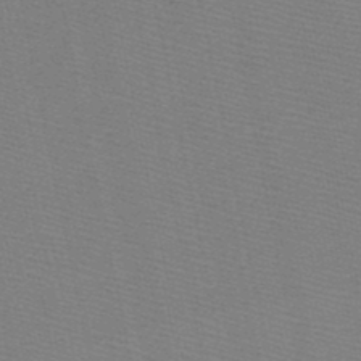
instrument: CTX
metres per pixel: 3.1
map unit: HNb
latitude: -48.7841
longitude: -40.8757
